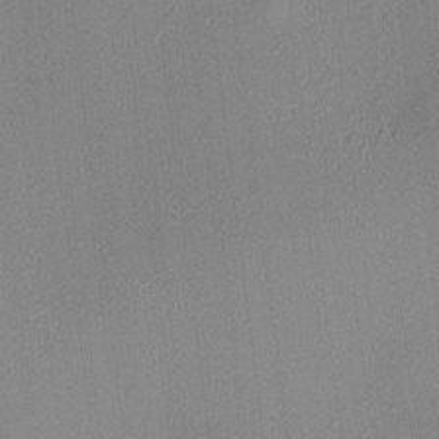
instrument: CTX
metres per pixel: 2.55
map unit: HNhu
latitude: 8.5546
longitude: 14.2362
